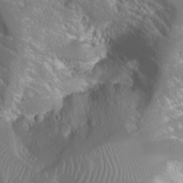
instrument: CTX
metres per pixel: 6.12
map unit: Nhu
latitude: -9.7478
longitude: -69.5371
